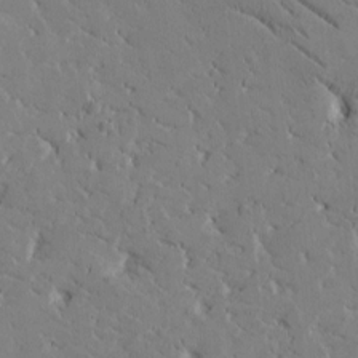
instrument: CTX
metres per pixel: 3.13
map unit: Htu
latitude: -1.5966
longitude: 175.5210
